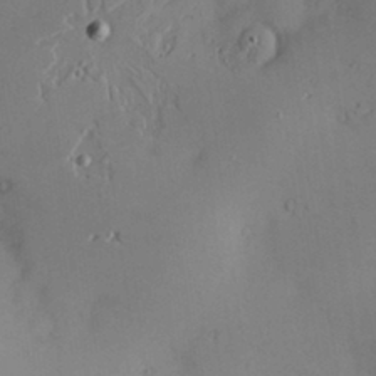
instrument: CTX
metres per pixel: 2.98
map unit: Nve
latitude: -8.5196
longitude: 174.8974
